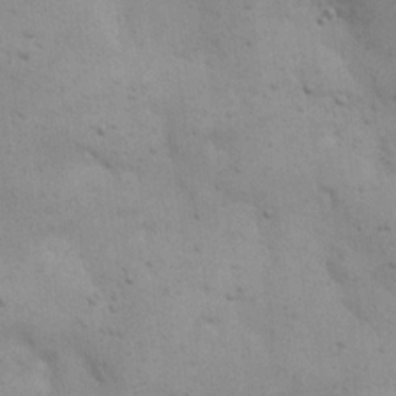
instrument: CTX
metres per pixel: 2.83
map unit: eHh
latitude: 20.6302
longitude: -62.6869
